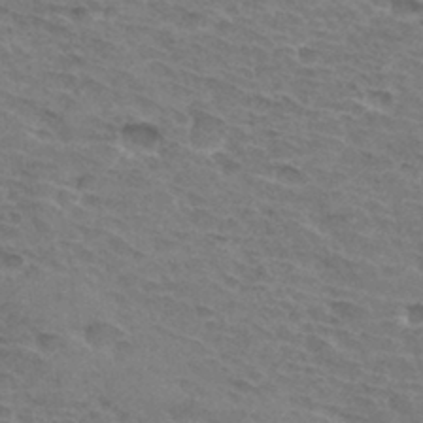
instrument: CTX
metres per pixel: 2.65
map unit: Hto
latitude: 33.5182
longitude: -45.3670
